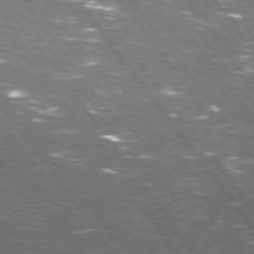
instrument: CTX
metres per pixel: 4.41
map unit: Hpe
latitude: 73.4805
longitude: -142.4034
